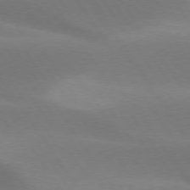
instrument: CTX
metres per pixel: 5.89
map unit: lApd
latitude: 75.2726
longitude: -66.8002
